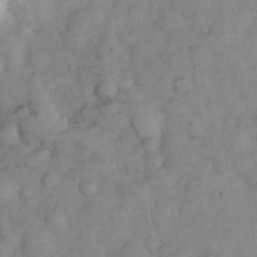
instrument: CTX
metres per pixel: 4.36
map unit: eHh
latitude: 35.3859
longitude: -68.9136
